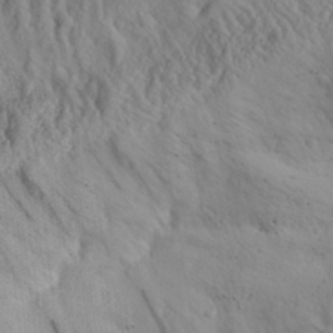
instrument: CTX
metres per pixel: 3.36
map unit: Aa
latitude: 30.5546
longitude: -133.7072
